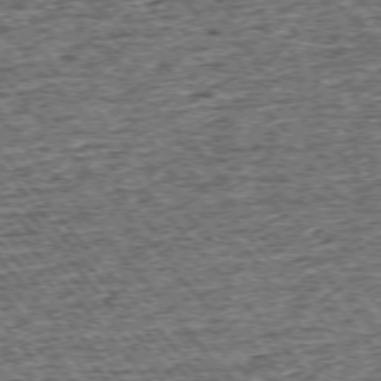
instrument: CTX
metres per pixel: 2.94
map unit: Ap
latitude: -75.5588
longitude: -91.2537
